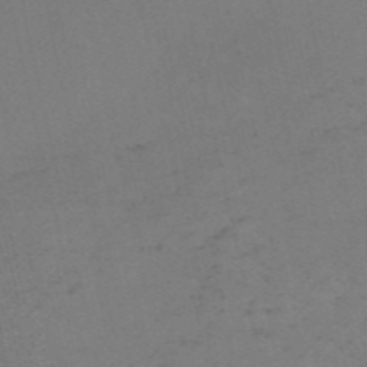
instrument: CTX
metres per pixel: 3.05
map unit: HNb
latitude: -55.1809
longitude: -42.1011
